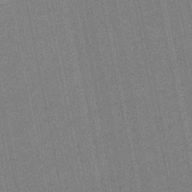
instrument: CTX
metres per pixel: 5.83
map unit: HNb
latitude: -37.1809
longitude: 57.1431
